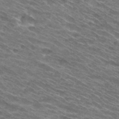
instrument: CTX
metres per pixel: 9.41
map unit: Hto
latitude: 31.0459
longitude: -46.2901
